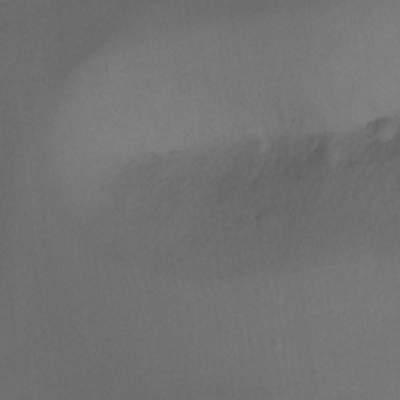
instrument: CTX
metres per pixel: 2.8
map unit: Ht
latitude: -10.5952
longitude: -34.1200
